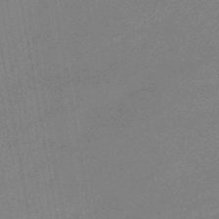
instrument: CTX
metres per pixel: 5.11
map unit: eHb
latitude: -44.9920
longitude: 87.8800
